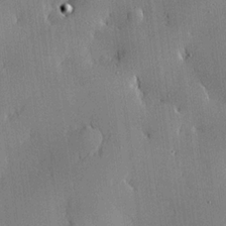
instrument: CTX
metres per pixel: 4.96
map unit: lHvf
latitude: 20.4979
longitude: 144.1039
